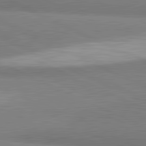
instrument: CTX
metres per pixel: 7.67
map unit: lApd
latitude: 81.7639
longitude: 162.5196
